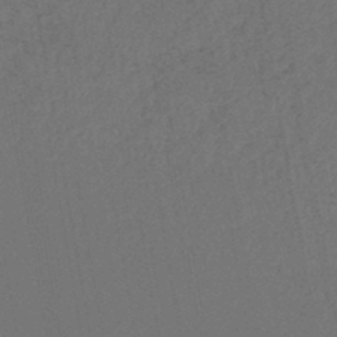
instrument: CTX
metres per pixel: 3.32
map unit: lHb
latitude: -43.3698
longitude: 68.2550
